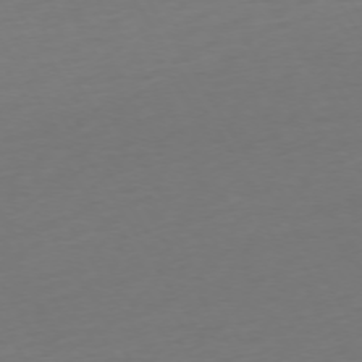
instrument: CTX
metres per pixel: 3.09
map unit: Ap
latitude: -74.7652
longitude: -68.5168
